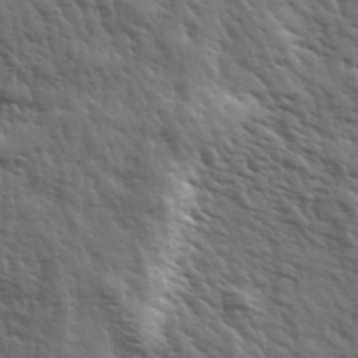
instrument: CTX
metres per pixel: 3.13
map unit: Hve
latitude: 31.9528
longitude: 150.2362
